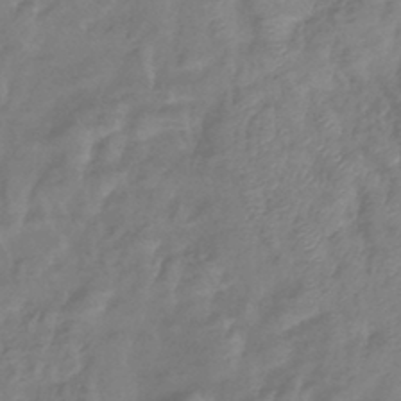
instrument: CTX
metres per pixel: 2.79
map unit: eHb
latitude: -42.4062
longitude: 82.0472
